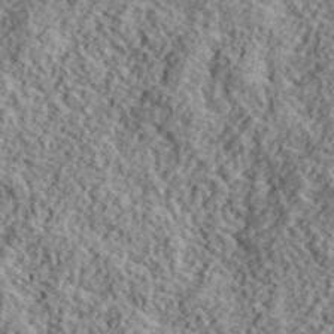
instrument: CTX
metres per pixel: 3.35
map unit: lHvf
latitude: 40.3845
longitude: -88.2901
